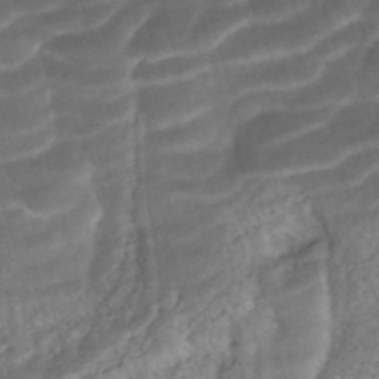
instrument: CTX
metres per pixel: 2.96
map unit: ANa
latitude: -40.9542
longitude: 102.8786
